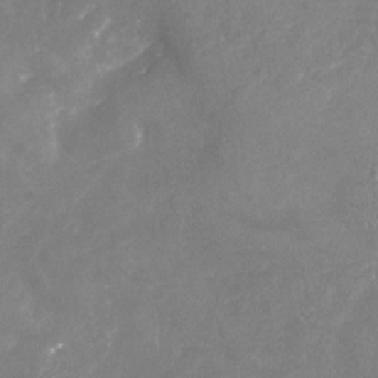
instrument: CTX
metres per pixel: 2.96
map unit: Nhu
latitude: -22.9731
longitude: -57.2159
